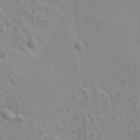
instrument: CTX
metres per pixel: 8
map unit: Ave
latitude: 17.9717
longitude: -133.2537
